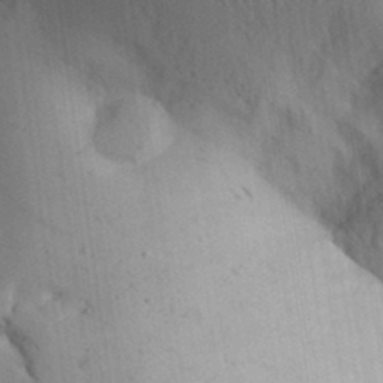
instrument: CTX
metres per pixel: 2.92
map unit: Aa
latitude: 32.4412
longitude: -144.3845
